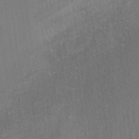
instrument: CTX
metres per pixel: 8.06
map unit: Ave
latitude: 22.6679
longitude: -136.4601
